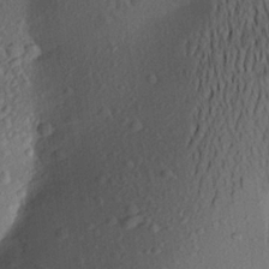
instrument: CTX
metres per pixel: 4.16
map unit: Aa
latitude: 22.8191
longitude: -147.1404
